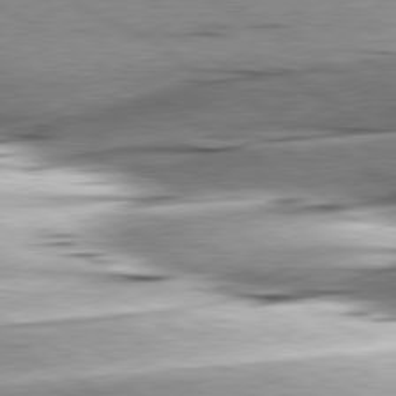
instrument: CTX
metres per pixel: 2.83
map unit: lApd
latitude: 80.0444
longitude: -156.3089
